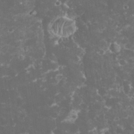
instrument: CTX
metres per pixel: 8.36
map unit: eHh
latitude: 33.0081
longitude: -61.7260
